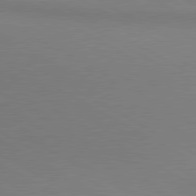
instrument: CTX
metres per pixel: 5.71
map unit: lApd
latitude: 80.7813
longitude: 155.7100
